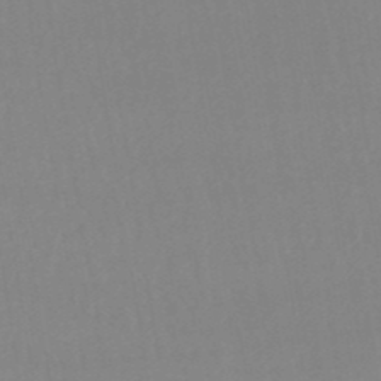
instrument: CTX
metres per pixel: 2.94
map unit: eHb
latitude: -49.8801
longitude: 67.8233
